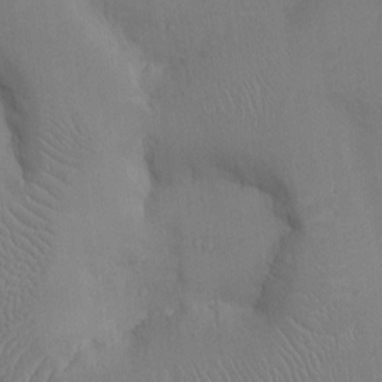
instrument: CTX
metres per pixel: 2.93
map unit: Ht
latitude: -4.5573
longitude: -13.6883
